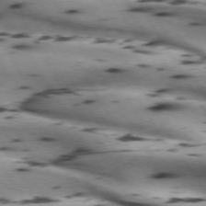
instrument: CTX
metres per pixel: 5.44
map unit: lApd
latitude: 72.5357
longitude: -52.4601
